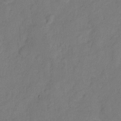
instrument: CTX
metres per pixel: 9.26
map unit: Hto
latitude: 5.8205
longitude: -61.4048
